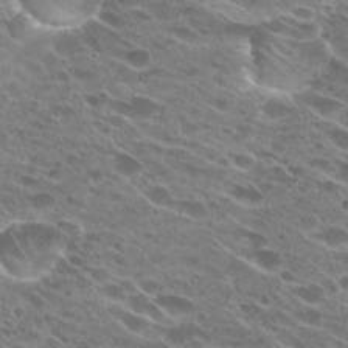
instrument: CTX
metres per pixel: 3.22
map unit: Hto
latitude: 24.6868
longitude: -41.9717
